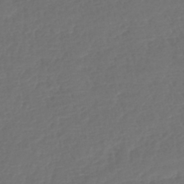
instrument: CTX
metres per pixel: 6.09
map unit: lHb
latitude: -43.1242
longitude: 77.1620
